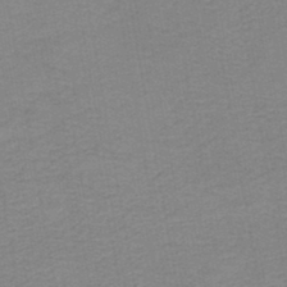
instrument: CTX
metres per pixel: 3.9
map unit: HNb
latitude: -45.1242
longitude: 52.1039
